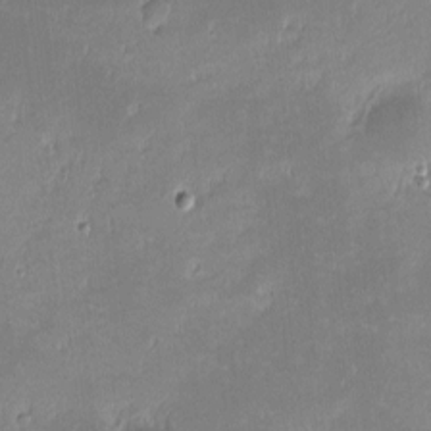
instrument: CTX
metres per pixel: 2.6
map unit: eHh
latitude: -2.4251
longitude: -84.5924
